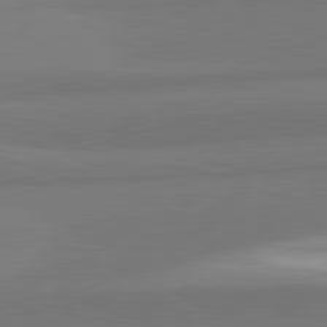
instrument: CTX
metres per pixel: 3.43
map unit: lApd
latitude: 82.2900
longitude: 151.7667
